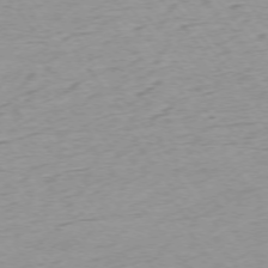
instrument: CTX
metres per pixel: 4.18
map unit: Ap
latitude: -75.1432
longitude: -82.8002
